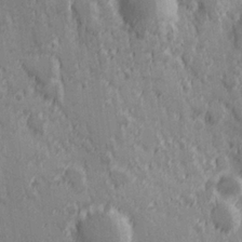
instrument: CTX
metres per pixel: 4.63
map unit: Hve
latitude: 25.2348
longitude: 146.4440
